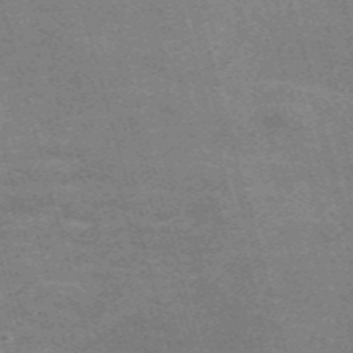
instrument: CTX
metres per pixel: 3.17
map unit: Nve
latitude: -58.9352
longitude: 63.9367
